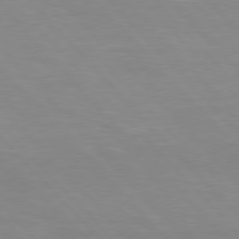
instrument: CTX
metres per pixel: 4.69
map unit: Hpe
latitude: 76.5356
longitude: -155.5938
